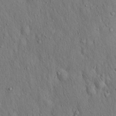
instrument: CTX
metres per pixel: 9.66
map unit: Hto
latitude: 15.8584
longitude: -58.5168
